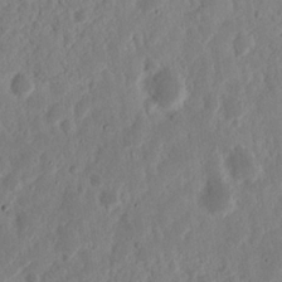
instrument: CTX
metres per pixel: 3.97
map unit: Nhu
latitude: 15.4049
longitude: -73.7450
